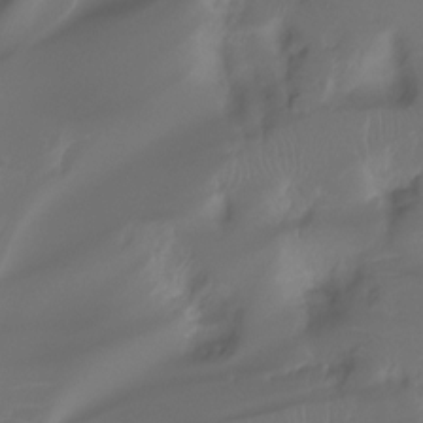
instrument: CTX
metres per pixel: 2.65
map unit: Ht
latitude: -7.6722
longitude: -29.7827
